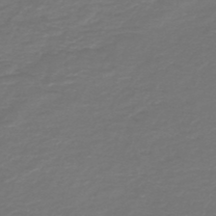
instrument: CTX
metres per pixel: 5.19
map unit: HNb
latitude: -47.3320
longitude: 53.2565
